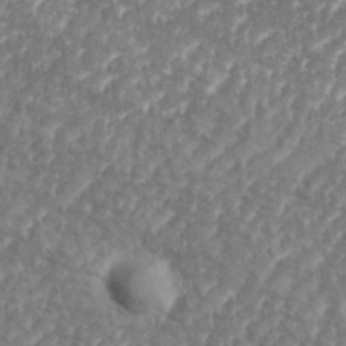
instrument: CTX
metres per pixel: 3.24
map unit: eHh
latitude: 35.3103
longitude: -134.5545
